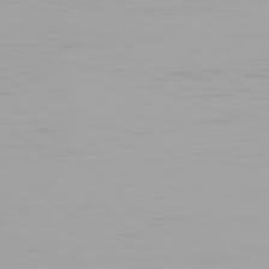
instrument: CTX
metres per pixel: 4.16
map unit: Hpe
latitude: 77.8961
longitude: -136.6869
